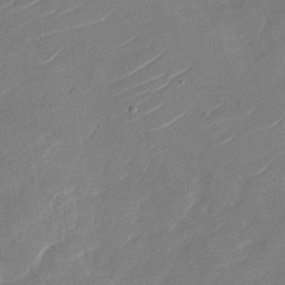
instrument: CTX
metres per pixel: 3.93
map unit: Nhu
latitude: -29.8045
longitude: -72.3468
